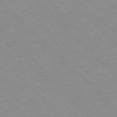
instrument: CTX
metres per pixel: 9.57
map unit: Ap
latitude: -77.3888
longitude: -85.2915
